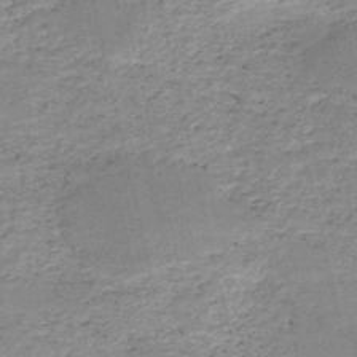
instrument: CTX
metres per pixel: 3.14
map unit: HNb
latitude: -50.3873
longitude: -40.8946
